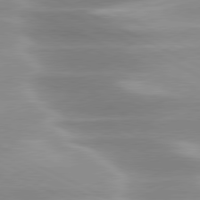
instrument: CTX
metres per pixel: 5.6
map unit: lApd
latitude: 79.9717
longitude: -120.4412
